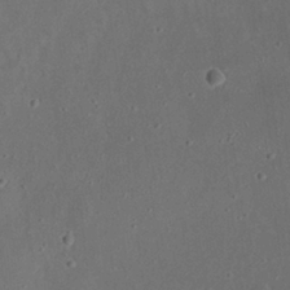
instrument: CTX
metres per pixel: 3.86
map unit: eHh
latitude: 23.5182
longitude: -70.1389
